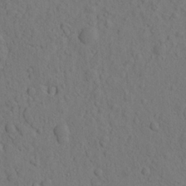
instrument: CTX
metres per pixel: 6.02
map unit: eHh
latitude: -1.6911
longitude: 18.1795
